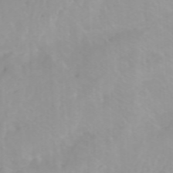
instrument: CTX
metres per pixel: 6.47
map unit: Htu
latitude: -5.2187
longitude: 137.5588
